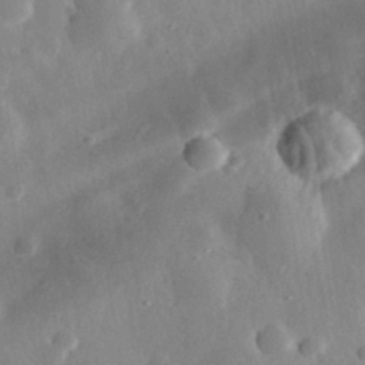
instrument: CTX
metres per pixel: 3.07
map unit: eHh
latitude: 32.4223
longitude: -78.8191
